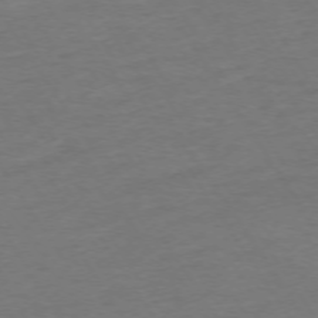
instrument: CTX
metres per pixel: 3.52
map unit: Ap
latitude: -74.0661
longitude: -85.9717
